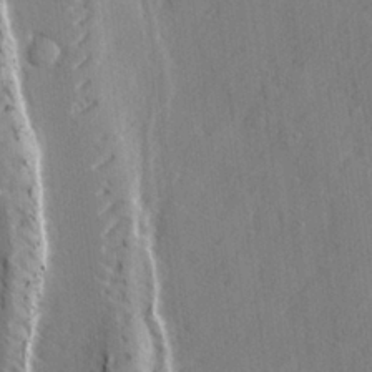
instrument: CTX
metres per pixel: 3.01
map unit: lHvf
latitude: 24.8191
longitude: 142.8785
